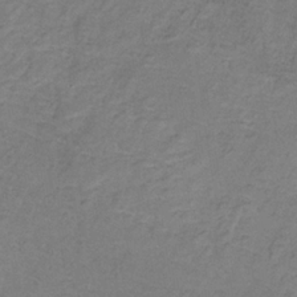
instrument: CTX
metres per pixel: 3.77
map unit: HNb
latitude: -32.3118
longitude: 58.3873
